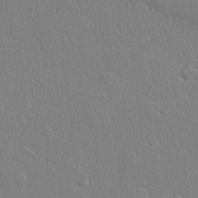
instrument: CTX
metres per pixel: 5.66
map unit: lHvf
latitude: 20.7058
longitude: 142.2550
